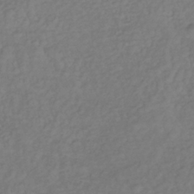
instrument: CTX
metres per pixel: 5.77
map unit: lHb
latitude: -38.6330
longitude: 70.5763
